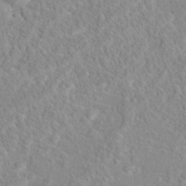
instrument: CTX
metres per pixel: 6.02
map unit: Hto
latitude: 16.4223
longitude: -41.9906
